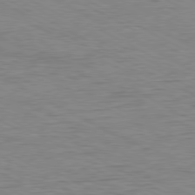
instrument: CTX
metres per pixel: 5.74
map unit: Ap
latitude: -80.9164
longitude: -86.7246
